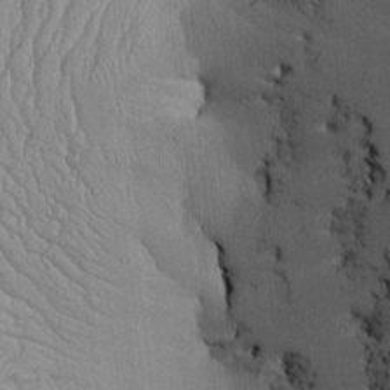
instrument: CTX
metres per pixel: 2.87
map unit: Htu
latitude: -5.9556
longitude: 156.6518
